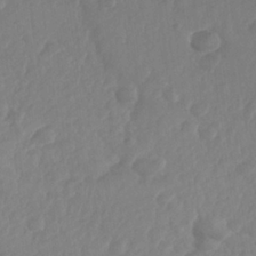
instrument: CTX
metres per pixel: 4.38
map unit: Nhe
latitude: -36.2172
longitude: -178.1389
